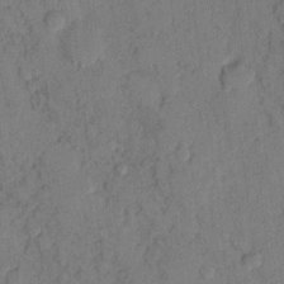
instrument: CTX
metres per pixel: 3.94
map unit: Hto
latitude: 8.4034
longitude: -58.4601
